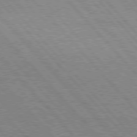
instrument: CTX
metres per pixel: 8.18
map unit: Hpe
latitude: 76.9702
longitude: -125.9150
